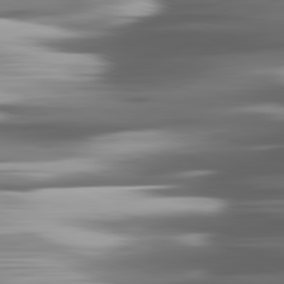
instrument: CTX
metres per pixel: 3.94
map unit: lApd
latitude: 81.8961
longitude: -140.3467
